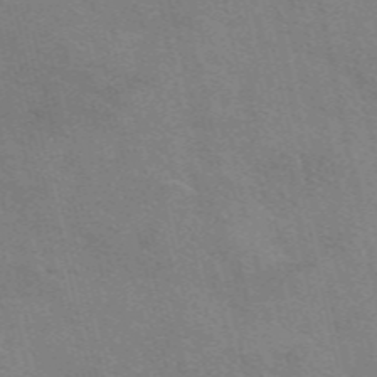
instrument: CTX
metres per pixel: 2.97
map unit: eAb
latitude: 50.8947
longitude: 111.1620
